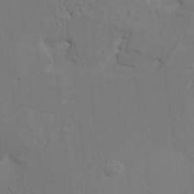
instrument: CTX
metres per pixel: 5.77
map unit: HNhu
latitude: 6.8569
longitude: -4.3845
